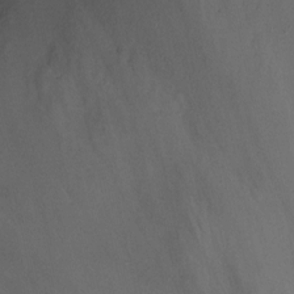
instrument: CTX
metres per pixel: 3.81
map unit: Nhu
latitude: -13.8989
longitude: -53.8395
